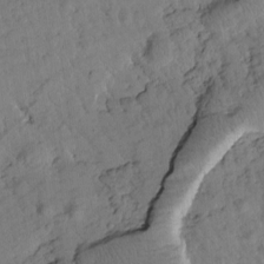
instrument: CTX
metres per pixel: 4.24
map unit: Htu
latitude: 1.4804
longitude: 176.6707
